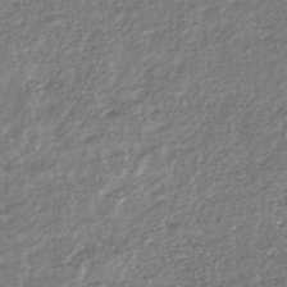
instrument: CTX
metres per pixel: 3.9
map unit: HNhu
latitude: -36.6329
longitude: 32.5574
